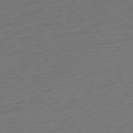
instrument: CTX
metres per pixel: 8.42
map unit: Ap
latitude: -78.1416
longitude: -78.2523
